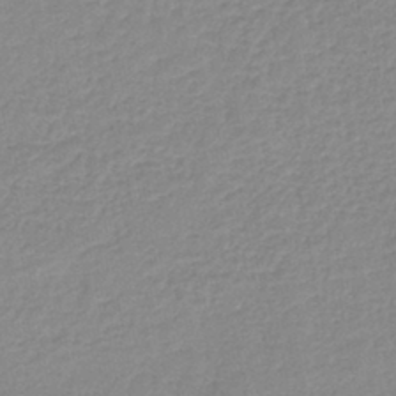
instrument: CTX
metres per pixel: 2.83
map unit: lHb
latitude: -41.8800
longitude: 73.8611
